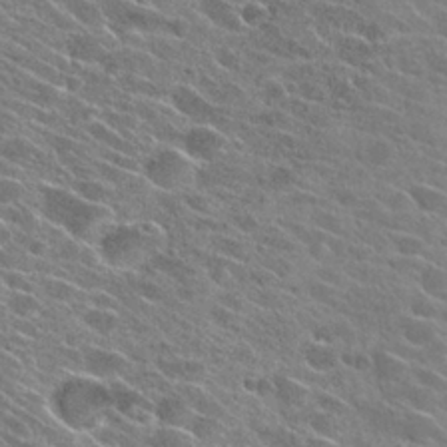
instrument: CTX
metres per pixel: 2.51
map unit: Hto
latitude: 26.6869
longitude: -42.7435
